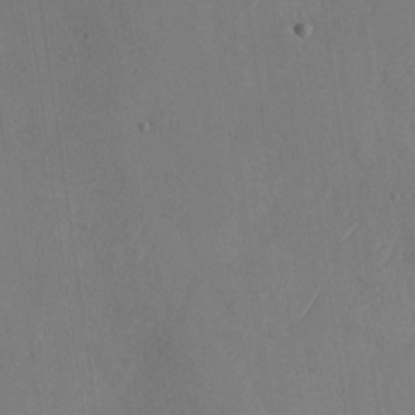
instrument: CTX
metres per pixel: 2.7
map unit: Nhu
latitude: -29.0864
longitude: -59.8772
